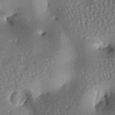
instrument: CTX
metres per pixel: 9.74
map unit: lAa
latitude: -7.1998
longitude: -125.9528
